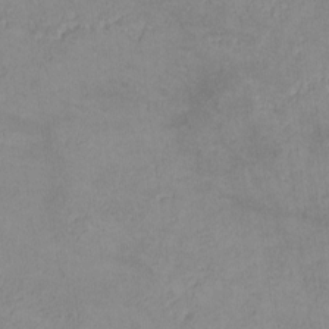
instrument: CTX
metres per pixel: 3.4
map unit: lHvf
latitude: -13.6344
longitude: -102.4601
